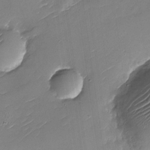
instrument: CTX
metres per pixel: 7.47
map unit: Nhu
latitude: -30.0661
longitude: -73.1026
